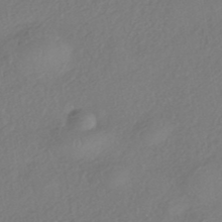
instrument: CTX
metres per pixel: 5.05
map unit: eHh
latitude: -42.1416
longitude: 118.5574
